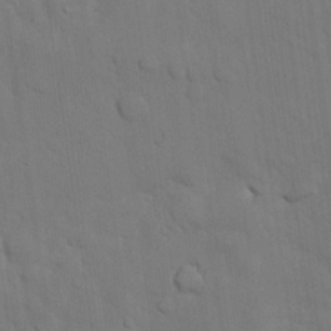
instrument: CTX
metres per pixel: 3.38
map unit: Nhu
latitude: 27.1025
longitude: -73.0837
